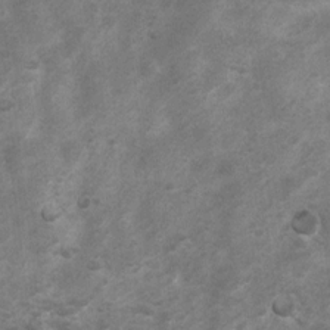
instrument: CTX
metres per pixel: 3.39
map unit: Nhu
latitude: 6.9136
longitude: -23.4993
